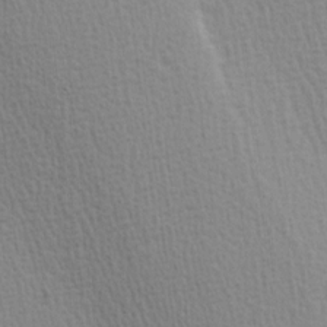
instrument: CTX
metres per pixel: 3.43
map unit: Hve
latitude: 1.8583
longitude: -125.2159
